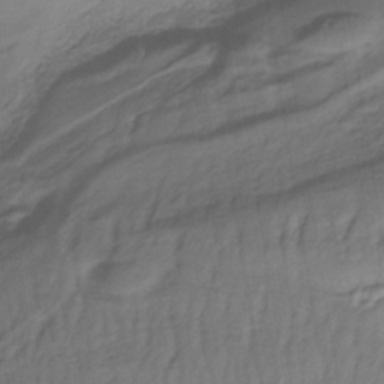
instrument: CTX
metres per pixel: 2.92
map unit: lHb
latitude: -35.6911
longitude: 70.3117
